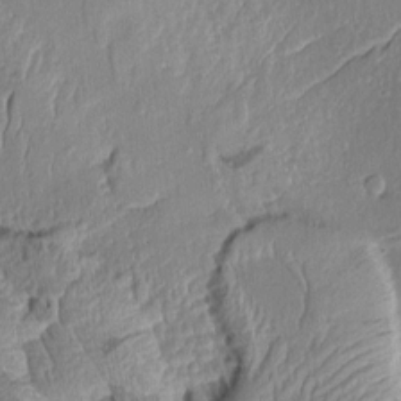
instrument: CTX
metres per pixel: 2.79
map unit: Aa
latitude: 8.8002
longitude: -133.2537
